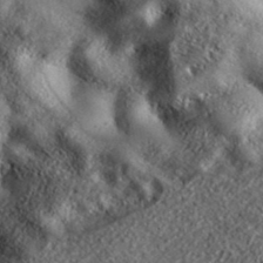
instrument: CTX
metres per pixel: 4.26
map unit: ANa
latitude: 38.8569
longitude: -91.5182
